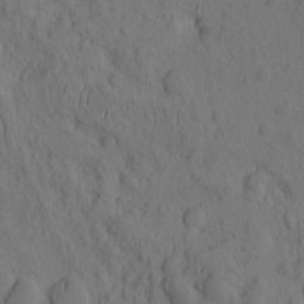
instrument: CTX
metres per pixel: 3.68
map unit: eHh
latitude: -1.2754
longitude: 16.0661
